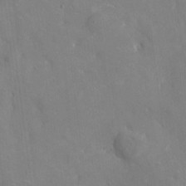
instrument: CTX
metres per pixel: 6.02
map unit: eHh
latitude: 4.9325
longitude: -68.2145
